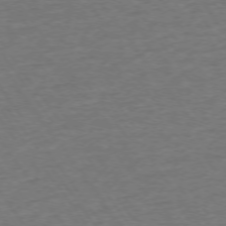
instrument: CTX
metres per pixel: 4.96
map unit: Ap
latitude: -75.3132
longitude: -85.4615
